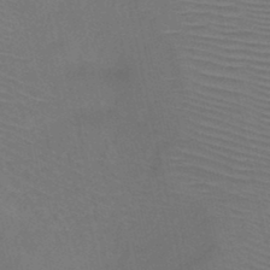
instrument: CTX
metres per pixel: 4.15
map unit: HNb
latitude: -46.7274
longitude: -41.4615
